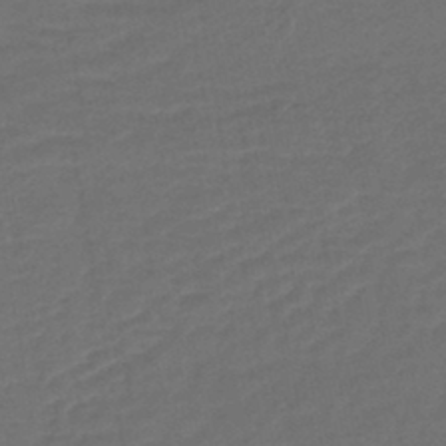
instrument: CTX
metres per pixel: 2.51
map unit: lHb
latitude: -43.1620
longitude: 76.7463
